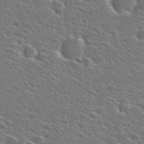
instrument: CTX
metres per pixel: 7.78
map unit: Hto
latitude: 27.0081
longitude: -46.8569
